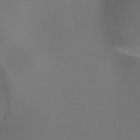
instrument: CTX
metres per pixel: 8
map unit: HNhu
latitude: -47.4265
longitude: 30.5573
